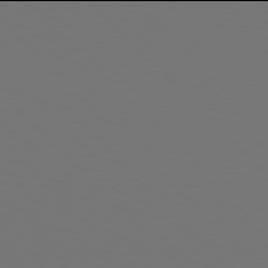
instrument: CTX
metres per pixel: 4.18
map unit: Hpe
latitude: 77.9906
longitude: -166.5923
